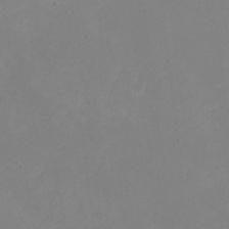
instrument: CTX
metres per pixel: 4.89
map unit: eHh
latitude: -2.4062
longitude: -74.7624
